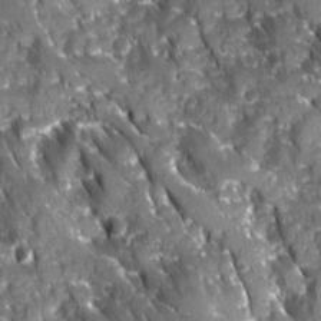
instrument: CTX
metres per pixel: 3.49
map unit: Ave
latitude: 16.1578
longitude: -131.4049
